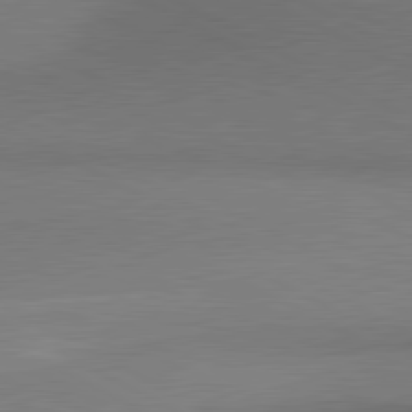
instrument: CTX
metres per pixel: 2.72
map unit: lApd
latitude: 80.9514
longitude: 154.9164
